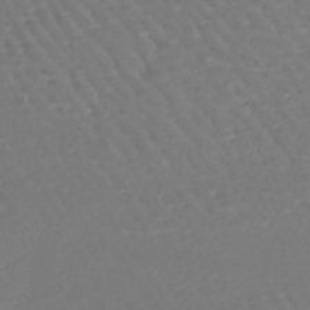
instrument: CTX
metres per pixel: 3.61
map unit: lHb
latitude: -46.1417
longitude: 76.8219
